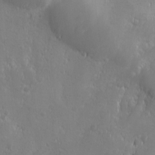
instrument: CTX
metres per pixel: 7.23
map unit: Ave
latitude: -10.7841
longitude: -121.3104
